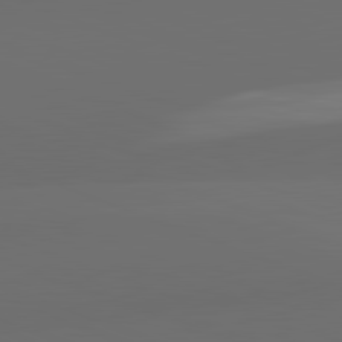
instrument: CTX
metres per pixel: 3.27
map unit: lApd
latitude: 82.1577
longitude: 135.3132
